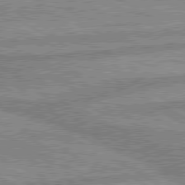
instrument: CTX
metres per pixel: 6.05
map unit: lApd
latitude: 80.0255
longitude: -171.7072
